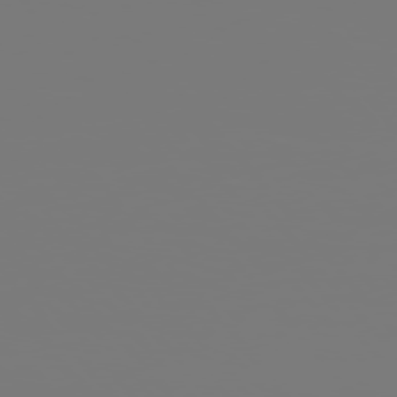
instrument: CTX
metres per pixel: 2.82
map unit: Hpe
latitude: 76.3089
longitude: -127.4616
